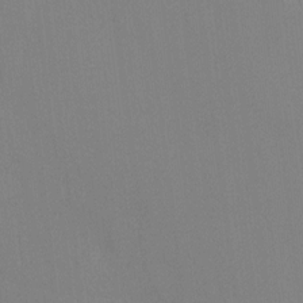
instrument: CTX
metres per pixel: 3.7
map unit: Ave
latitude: 2.6301
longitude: -112.6490
